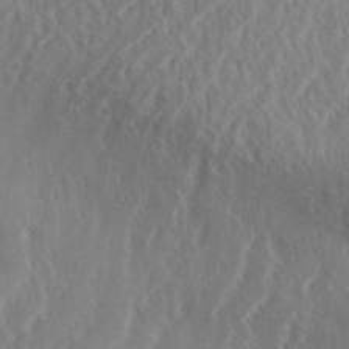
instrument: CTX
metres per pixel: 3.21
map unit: eHh
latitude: 34.4412
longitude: -133.4426
